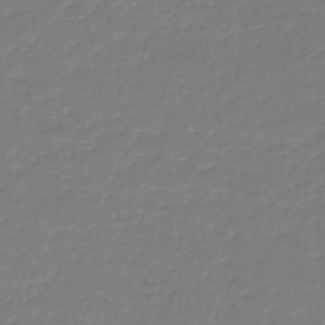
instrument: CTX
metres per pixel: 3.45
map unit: lHb
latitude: -45.4265
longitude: 64.0094
